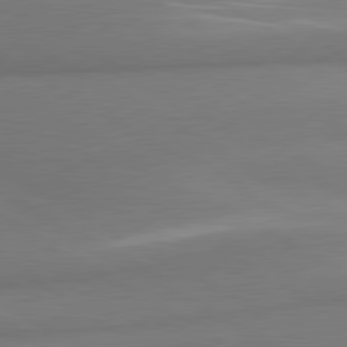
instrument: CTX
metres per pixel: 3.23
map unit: lApd
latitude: 80.1767
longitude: 177.0486
